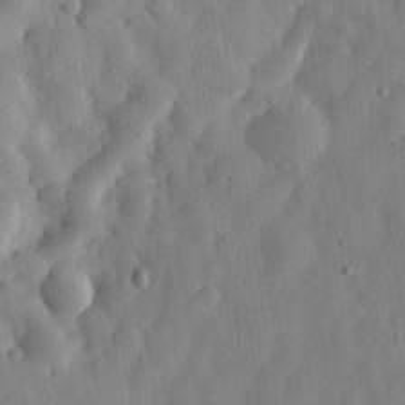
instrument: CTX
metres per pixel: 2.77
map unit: eHh
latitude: 30.1956
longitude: -75.5560
